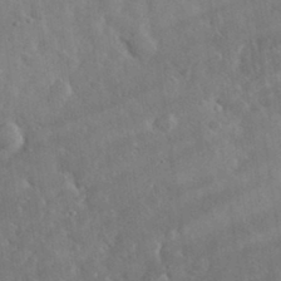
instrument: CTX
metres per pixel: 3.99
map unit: eHh
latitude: 32.5924
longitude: -74.4223
